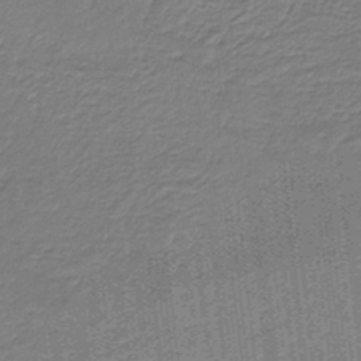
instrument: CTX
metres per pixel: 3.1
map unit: HNb
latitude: -37.2376
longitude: 57.4454
